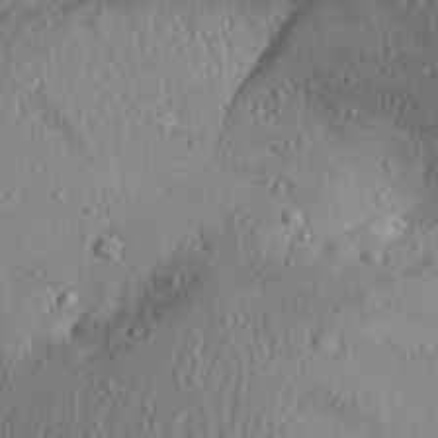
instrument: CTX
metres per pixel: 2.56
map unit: Aa
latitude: 31.4805
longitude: -133.8205
